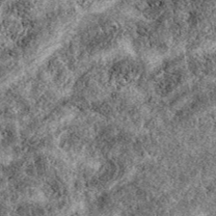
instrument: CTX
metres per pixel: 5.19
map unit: eAb
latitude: 38.8758
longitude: 111.5966
